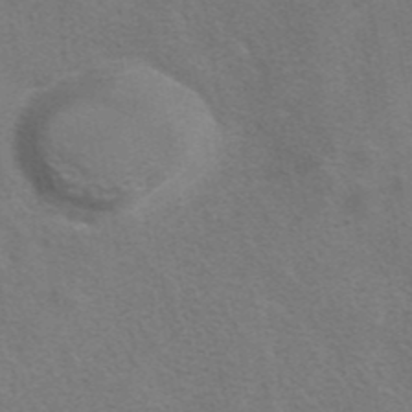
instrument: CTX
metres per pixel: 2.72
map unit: eAb
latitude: 41.7260
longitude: 105.8044
